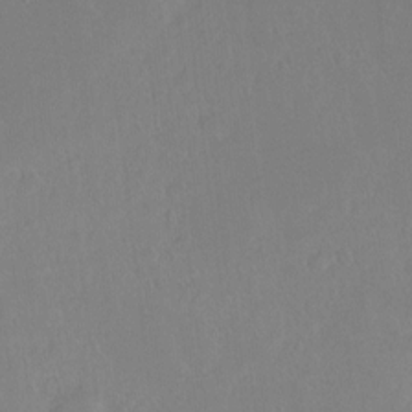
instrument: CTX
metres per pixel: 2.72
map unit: Hto
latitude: -10.5952
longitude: -37.1592
